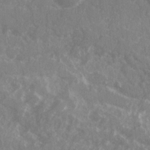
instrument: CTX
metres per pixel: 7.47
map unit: Ave
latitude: 20.4979
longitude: -130.4601
